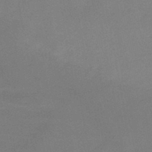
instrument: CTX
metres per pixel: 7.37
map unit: HNb
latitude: -46.2172
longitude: -45.0647
